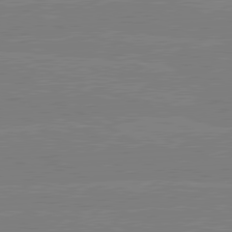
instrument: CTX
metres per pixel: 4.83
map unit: lApd
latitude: 80.4790
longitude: -127.8583
